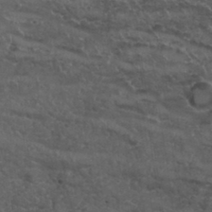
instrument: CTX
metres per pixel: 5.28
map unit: Hto
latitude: 32.2145
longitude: -51.2726
